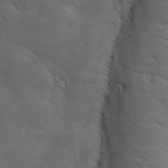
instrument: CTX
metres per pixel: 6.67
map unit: Ave
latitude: 0.8002
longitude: -114.3467
